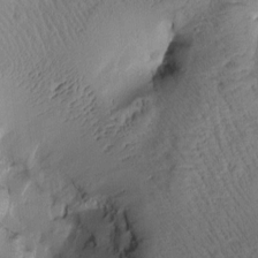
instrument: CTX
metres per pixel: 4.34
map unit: Htu
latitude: 0.8758
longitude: 174.7652
